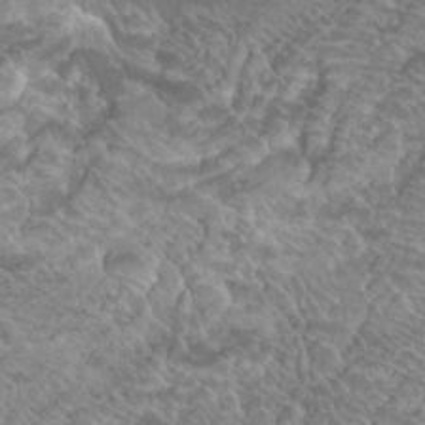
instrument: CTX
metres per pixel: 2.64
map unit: Hto
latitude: 23.5938
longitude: -37.0081
